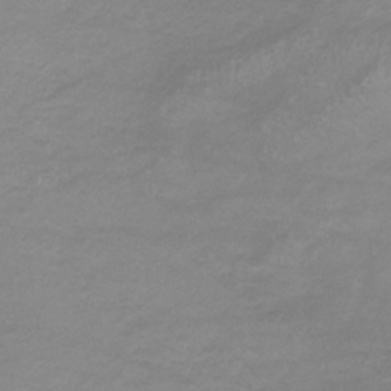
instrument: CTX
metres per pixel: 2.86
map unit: lHb
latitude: -33.8045
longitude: 70.4062
